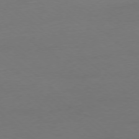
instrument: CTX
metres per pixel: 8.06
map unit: Ap
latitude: -78.3117
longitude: -69.8772
